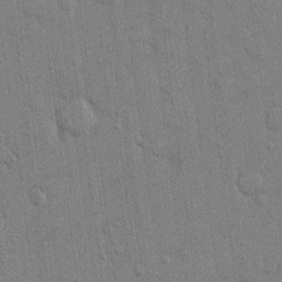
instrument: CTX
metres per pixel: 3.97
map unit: eHh
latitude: 14.4223
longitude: -69.0648
